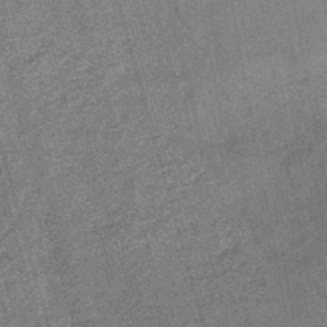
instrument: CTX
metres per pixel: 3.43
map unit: lHb
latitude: -46.0283
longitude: 78.1605
